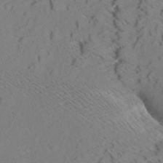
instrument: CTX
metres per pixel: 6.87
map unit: Aa
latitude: 8.8947
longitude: -140.4412
